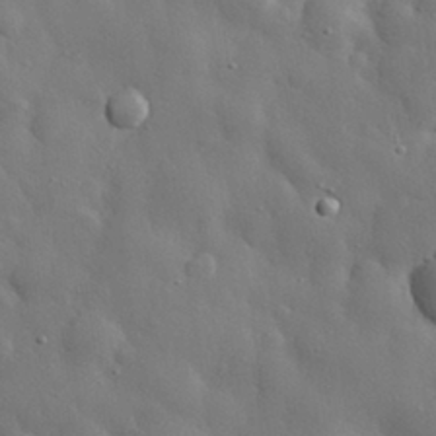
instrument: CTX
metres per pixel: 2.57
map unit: eHh
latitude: 29.7260
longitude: -78.8002
